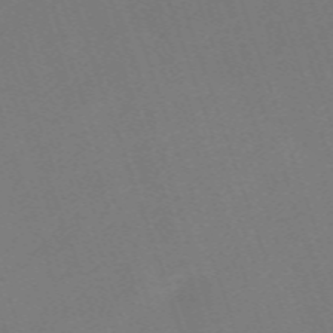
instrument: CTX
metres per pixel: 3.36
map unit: eHh
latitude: -63.4643
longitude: 50.7085
